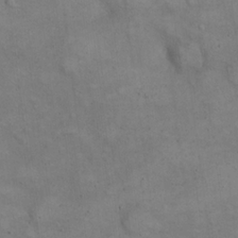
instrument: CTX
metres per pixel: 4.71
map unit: eHh
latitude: 21.9150
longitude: -61.4237
